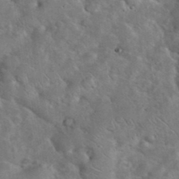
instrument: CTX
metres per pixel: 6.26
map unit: eHh
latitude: 37.7639
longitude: -64.4412
